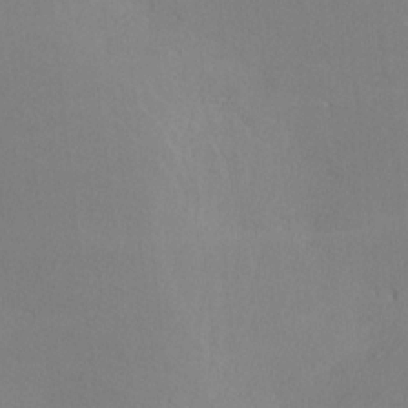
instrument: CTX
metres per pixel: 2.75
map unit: lHvf
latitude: -13.1242
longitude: -101.9528
